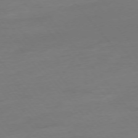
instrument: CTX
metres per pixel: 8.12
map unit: Hpe
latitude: -75.6533
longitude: -15.0648
